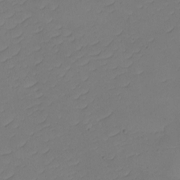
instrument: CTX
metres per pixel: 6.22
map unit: eHh
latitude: -2.5006
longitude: -74.6491
